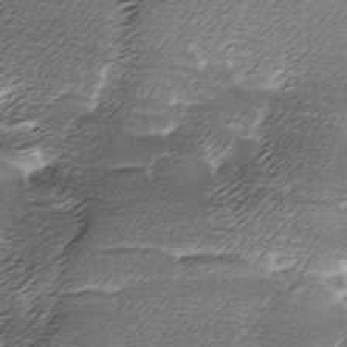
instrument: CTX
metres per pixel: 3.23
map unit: Ave
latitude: -7.5399
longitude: -123.2348
